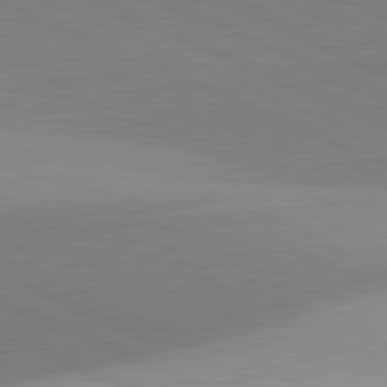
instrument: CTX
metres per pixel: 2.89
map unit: lApd
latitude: 81.8961
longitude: 138.8219
